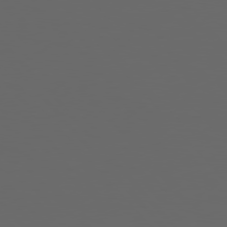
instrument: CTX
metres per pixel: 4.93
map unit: Hpe
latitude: 76.9513
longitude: -166.2333
